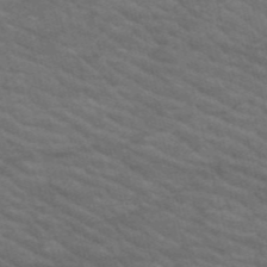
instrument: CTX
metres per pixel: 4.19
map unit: HNb
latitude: -53.1809
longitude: -44.5168
